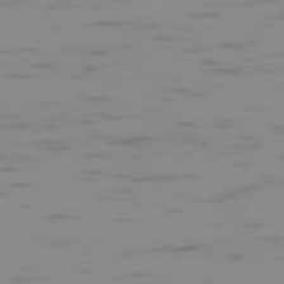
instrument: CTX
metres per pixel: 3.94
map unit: Hpe
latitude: -74.2740
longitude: 5.9745
